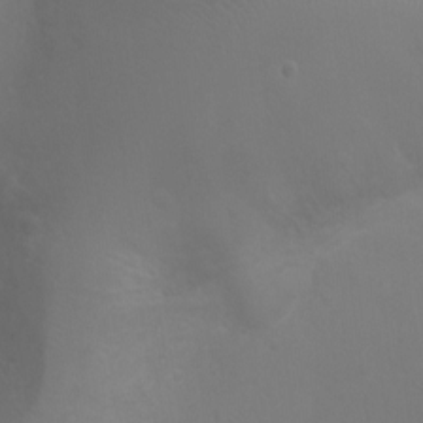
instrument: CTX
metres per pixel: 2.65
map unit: Ht
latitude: -3.8800
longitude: -19.1214
